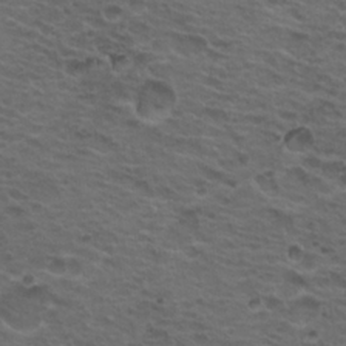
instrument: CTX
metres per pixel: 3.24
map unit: Hto
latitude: 18.5734
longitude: -32.1389
